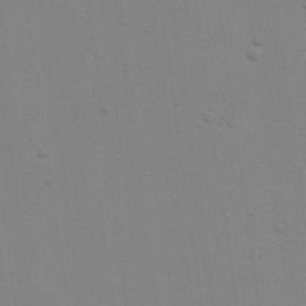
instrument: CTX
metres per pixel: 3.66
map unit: Hve
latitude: 26.2145
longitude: -92.6112
